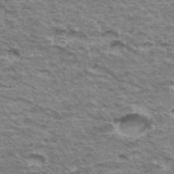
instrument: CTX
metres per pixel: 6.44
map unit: Hto
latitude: 35.5560
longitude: -43.0270
